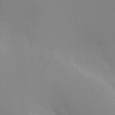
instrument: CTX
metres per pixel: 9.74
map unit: Aa
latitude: 26.2712
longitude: -131.4616
